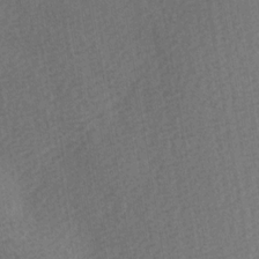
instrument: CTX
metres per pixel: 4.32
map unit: Ave
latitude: -5.7099
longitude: -120.3657
